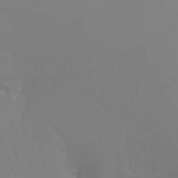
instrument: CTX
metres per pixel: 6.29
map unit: Ht
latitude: -7.1620
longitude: -31.5183
